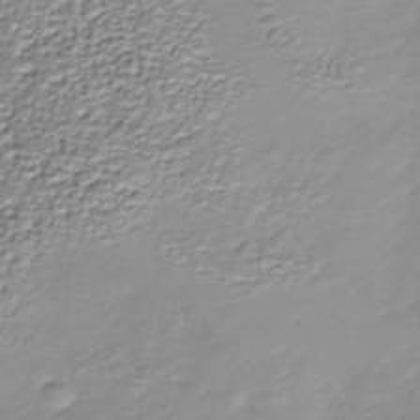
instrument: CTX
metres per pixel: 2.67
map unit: Nhu
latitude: -38.8408
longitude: -86.1011
